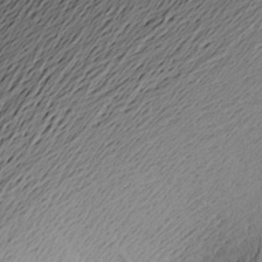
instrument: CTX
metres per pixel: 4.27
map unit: Aa
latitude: 22.0444
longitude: -148.8191
